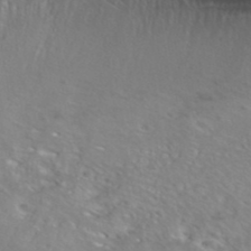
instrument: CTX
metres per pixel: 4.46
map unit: ANa
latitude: 39.7072
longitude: 24.1984
